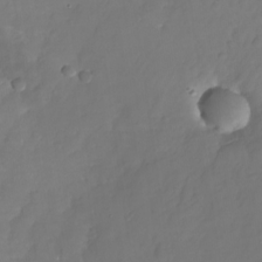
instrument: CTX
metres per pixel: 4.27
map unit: Nhu
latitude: -27.1053
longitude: -71.0647
